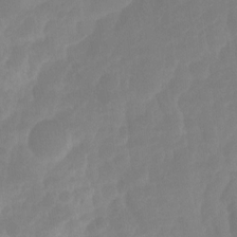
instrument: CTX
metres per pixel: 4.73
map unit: Ht
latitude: -14.6519
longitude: -56.4034
